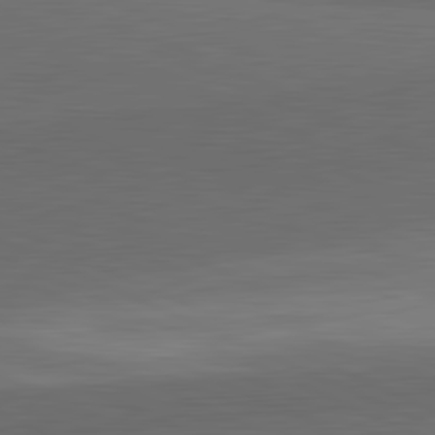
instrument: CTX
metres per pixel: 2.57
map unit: lApd
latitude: 81.9339
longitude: 157.1053
